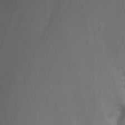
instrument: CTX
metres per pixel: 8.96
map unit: Nhu
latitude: -14.5007
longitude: -58.6302
